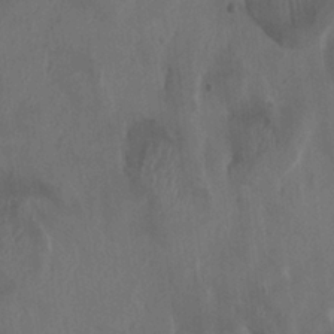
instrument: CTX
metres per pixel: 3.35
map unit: HNhu
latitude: 1.4615
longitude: -4.0633
